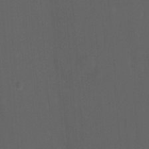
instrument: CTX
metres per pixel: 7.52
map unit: Nhu
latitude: -7.8044
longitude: -76.4979
